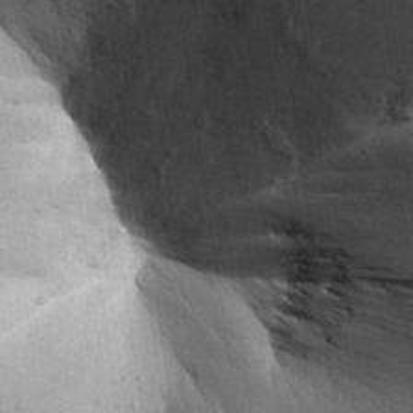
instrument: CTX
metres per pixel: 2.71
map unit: Aa
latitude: 32.7246
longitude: -144.1011
